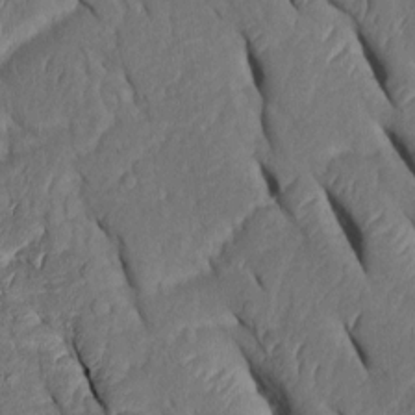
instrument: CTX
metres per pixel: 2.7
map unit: Htu
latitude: 0.2333
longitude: 149.5777
